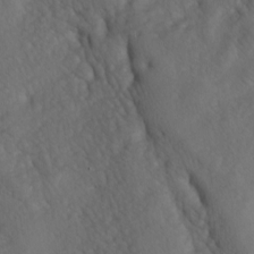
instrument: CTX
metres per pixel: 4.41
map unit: lAa
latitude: -6.6896
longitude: -126.5168
